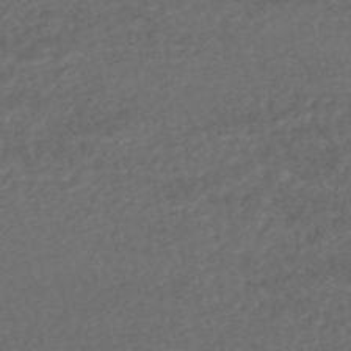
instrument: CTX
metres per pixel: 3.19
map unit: HNhu
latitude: -47.9745
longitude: 98.1417
